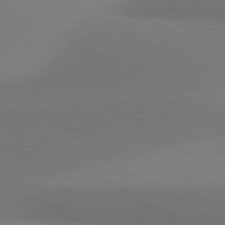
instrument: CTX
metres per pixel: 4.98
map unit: lApd
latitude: 80.6113
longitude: 129.9745
